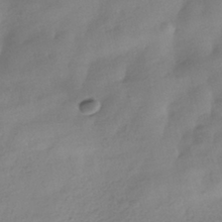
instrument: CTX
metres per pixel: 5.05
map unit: HNhu
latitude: -41.0675
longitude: 98.8219
